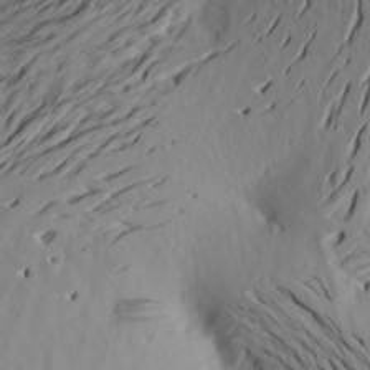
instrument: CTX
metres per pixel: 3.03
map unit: Aa
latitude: 20.1011
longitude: -146.6302
